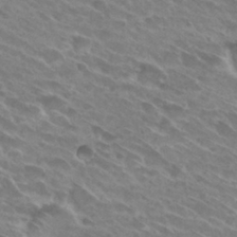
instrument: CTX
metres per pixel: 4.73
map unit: Hto
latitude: 28.1578
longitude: -42.1011
